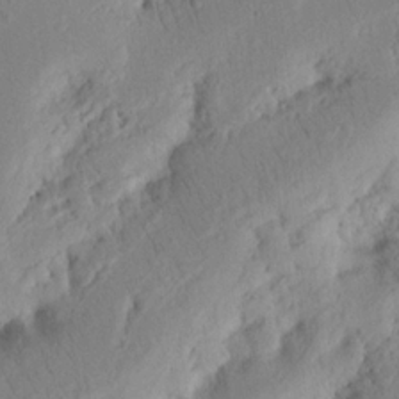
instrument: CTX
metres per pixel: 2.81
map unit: Nhu
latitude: 16.9514
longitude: -75.4426
